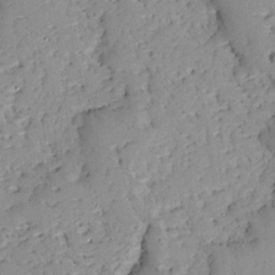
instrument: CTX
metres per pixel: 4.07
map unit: Ave
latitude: 13.3671
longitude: -138.5735
